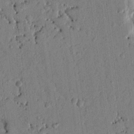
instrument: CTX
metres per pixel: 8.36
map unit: Nhu
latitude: 19.8016
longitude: -78.3090
